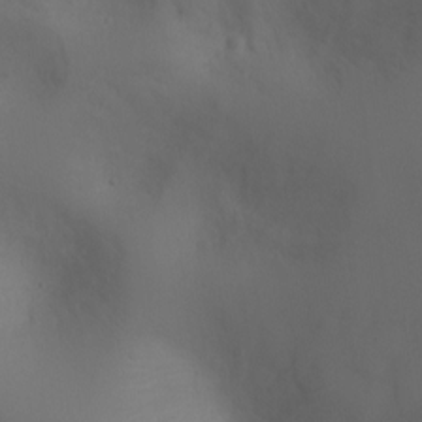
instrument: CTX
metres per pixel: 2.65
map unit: Ht
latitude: 0.6112
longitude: -20.9892
